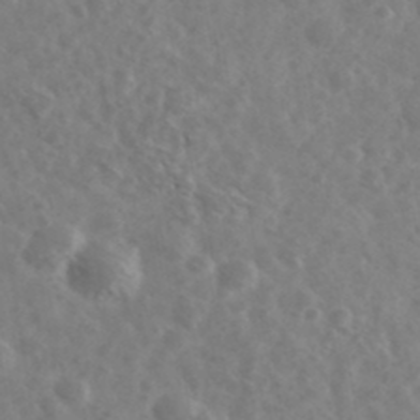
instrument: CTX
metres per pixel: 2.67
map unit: Ave
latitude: 38.8002
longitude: -106.5546
